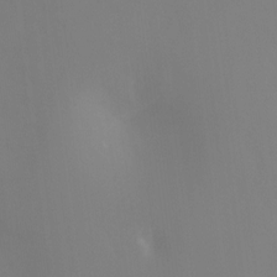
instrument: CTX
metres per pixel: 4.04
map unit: Ht
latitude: -12.2740
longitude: -48.0444
